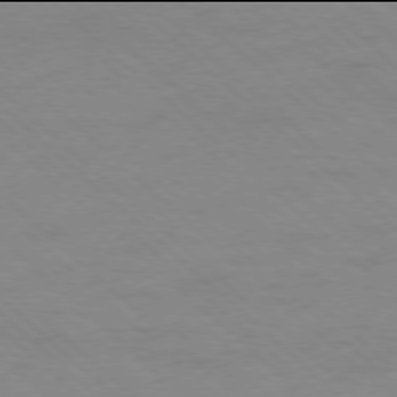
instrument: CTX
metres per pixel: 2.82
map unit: Ap
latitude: -78.0094
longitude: -85.0459
